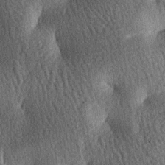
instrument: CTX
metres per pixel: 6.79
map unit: lAa
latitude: -7.2187
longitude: -127.6505
